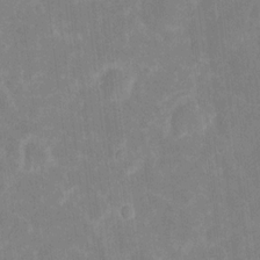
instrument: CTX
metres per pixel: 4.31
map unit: eHh
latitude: 7.1025
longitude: -69.8017
